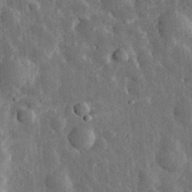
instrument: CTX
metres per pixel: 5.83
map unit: eHh
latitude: 33.1970
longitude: -80.1011
